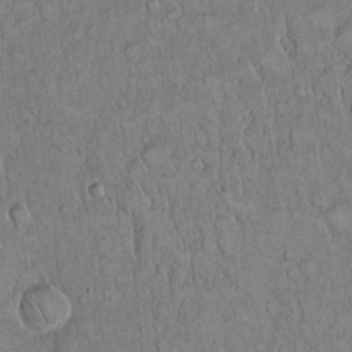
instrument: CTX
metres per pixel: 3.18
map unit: Hto
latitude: 15.1215
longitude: -57.5560
